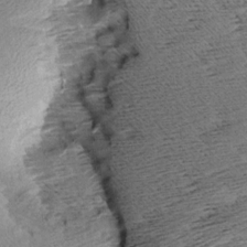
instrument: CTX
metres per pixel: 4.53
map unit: Aa
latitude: 8.0633
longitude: -140.1011
